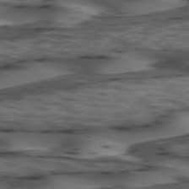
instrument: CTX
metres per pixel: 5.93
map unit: lApd
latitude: 74.3278
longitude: -71.2726
